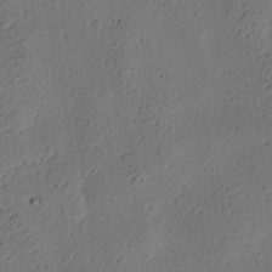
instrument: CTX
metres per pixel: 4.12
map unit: eHh
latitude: 3.5560
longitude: -78.4034
